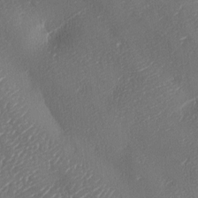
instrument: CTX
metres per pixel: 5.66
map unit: lAa
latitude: -8.4062
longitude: -128.0255
